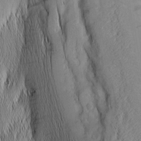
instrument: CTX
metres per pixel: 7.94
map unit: Nhu
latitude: -5.5966
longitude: -152.4412
